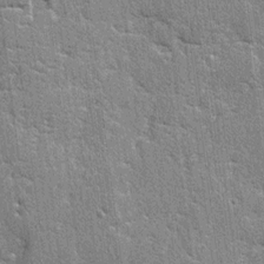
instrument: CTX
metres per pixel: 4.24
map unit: lAvf
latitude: -5.1620
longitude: -109.4048
